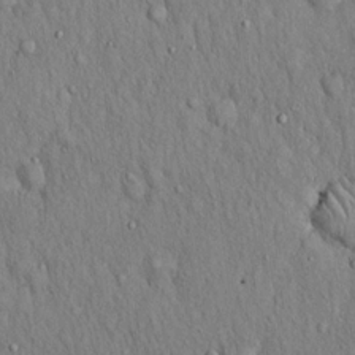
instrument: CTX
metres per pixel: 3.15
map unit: Hto
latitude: 17.1025
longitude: -58.8947
